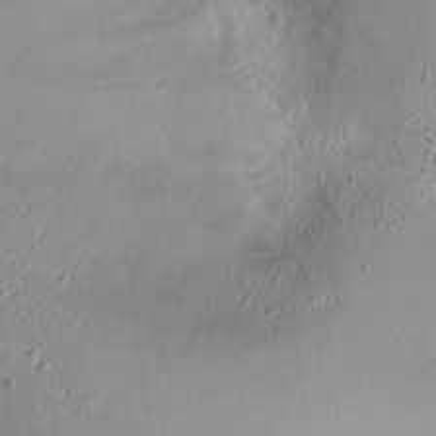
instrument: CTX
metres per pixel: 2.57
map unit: Ht
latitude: 0.4223
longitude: -44.6868
